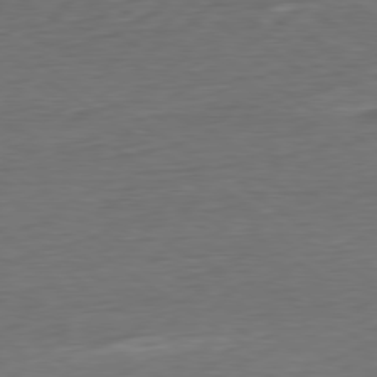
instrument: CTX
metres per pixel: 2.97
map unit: Ap
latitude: -80.5007
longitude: -79.5182
